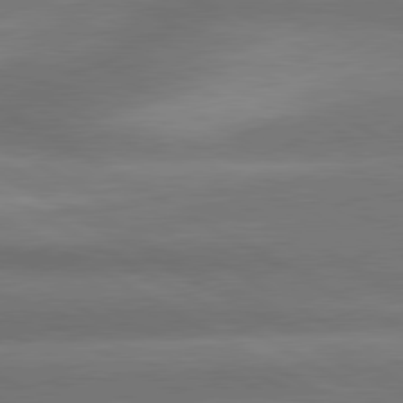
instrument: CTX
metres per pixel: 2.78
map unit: lApd
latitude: 80.6868
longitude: -146.4223
